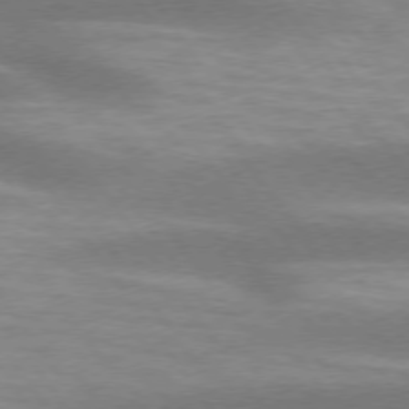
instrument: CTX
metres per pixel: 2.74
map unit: lApd
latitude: 74.8380
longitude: -49.3104
